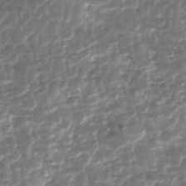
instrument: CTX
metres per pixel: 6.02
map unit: Nhe
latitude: -47.6910
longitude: -171.6694
